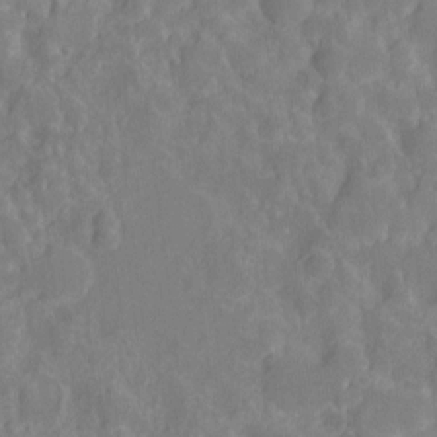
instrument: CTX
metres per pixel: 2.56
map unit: Ht
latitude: -10.6519
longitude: -23.6505
